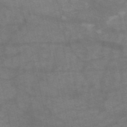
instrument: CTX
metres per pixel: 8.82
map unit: HNb
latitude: -54.6330
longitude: -44.3278
